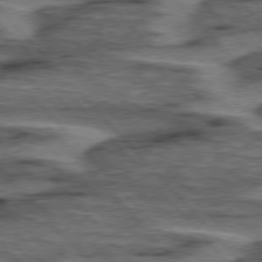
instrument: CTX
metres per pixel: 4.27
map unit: lApd
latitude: 76.1577
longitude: -77.4615
